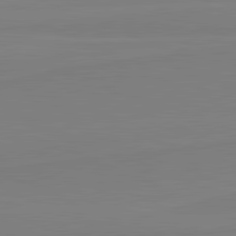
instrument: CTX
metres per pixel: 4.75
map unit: lApd
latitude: 81.8583
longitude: 165.4455
